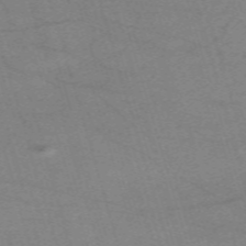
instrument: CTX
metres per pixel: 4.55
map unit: eHh
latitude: -61.9556
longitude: 54.3117
